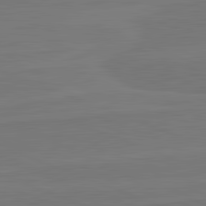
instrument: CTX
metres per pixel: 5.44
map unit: lApd
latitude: 82.3656
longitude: 165.4833
